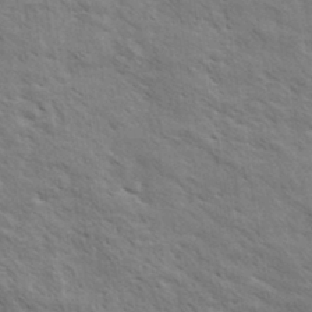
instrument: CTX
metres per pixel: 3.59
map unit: eHh
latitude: 34.1955
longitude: -140.7813
